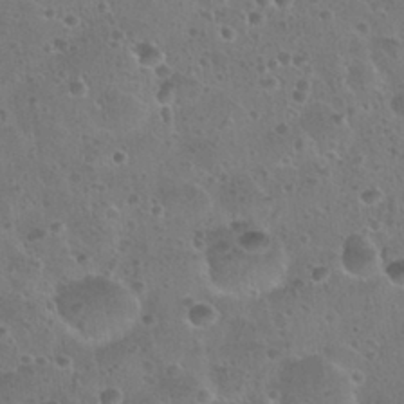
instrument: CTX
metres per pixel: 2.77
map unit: Nhu
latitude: 28.6112
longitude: -53.6883
